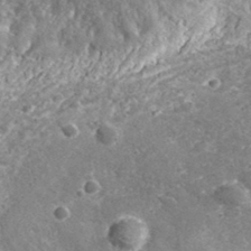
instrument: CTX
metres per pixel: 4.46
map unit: lHvf
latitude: 36.1011
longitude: -87.6316
